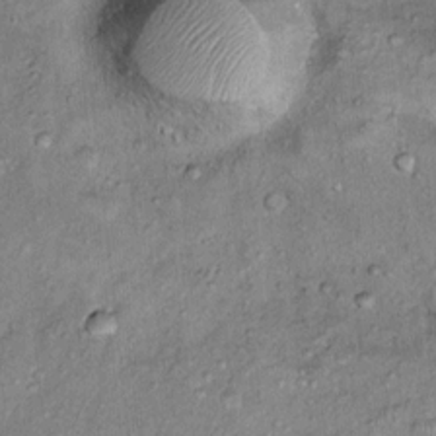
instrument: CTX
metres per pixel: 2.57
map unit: Ht
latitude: 9.8017
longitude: -37.8583
